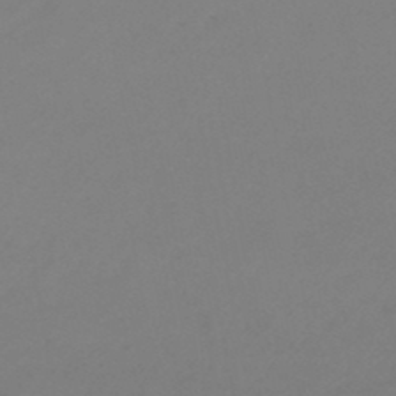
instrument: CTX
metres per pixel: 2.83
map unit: eHb
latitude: -46.5384
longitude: 86.1795
